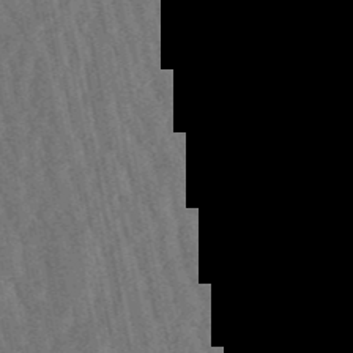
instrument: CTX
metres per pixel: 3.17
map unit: lHb
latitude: -49.7289
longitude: 71.8989
